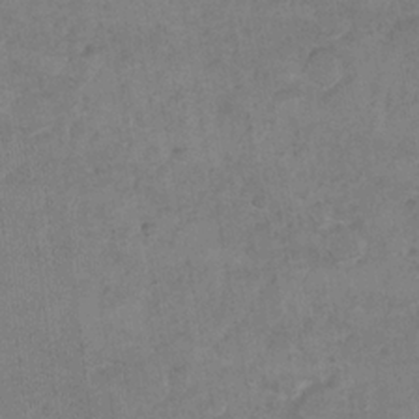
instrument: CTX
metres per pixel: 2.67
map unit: Hto
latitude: 8.3278
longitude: -35.7260
